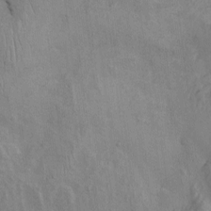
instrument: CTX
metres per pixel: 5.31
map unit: Htu
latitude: -3.7666
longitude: 157.0486
